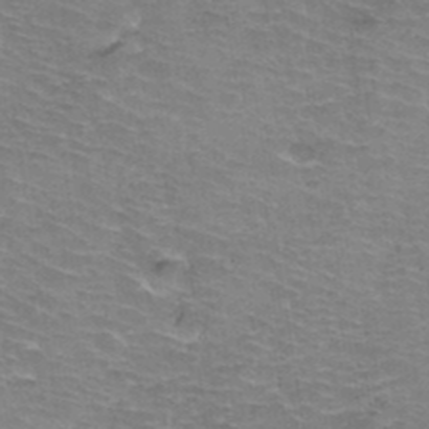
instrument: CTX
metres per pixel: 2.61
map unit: Hto
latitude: 37.6883
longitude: -43.4049
